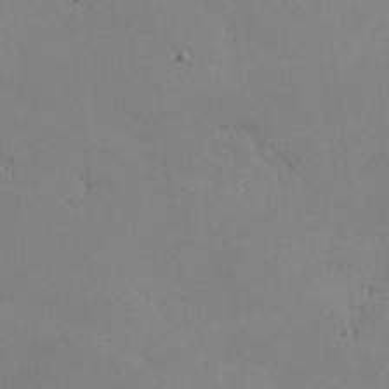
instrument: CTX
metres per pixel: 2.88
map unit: lHvf
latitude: -10.2362
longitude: -102.0255
